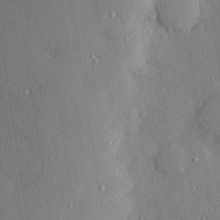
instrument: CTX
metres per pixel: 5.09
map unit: Hve
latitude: 27.2726
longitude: -90.2523
